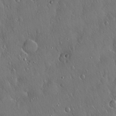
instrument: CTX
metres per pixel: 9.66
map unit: Hto
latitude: 17.8205
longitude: -58.4790
